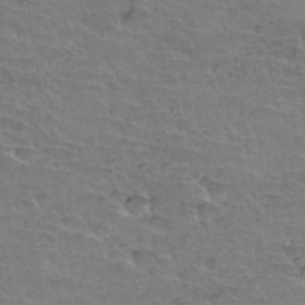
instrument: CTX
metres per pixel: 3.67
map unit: Hto
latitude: 35.7260
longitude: -44.2711
